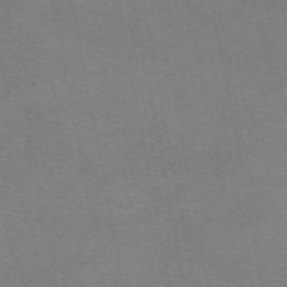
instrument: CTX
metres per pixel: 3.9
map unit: eAb
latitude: 50.1200
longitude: 105.0486
